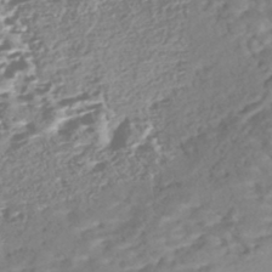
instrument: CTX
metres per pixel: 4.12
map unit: Nhe
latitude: -47.0297
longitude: -172.5545
